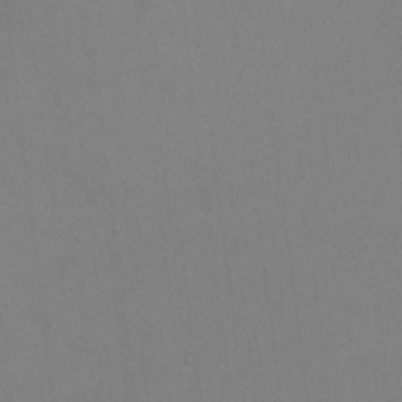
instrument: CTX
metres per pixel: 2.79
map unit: Ht
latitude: 0.7057
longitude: -33.4426
